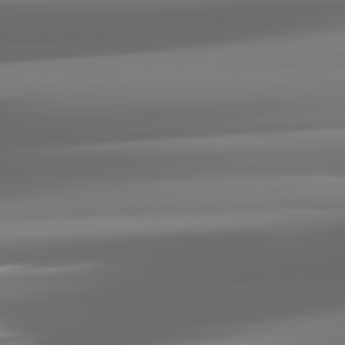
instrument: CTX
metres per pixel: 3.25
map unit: lApd
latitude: 81.8583
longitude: -136.1200
